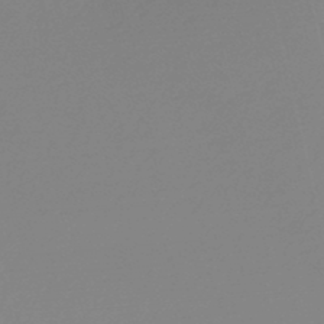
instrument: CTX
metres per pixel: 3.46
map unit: lHb
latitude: -46.2928
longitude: 64.5007
